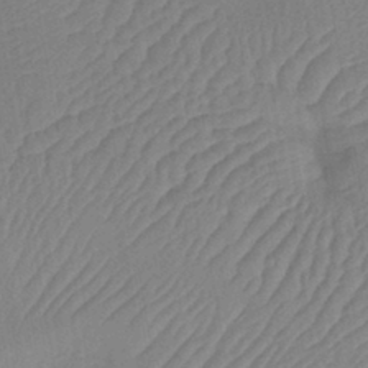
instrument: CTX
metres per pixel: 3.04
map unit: lHb
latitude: -41.0108
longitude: 67.9367
